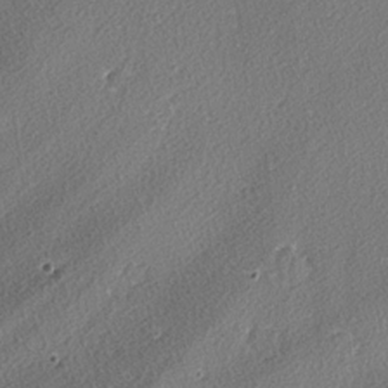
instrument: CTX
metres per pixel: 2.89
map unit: lAvf
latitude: -3.7477
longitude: -108.4412
